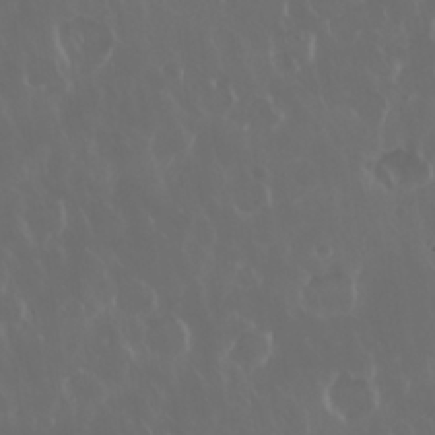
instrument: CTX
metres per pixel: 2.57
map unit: Nhu
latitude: 30.3090
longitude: -58.9325
